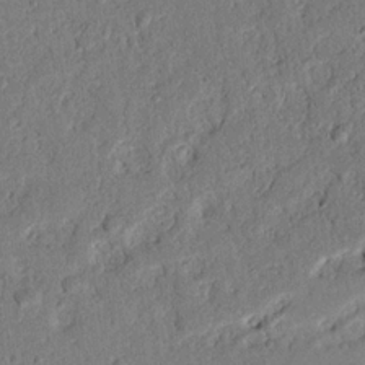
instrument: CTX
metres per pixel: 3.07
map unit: Nhu
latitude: 20.8191
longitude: -78.1200
